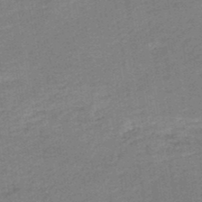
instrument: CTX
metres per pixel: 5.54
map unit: HNb
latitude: -48.9542
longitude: 60.2928
